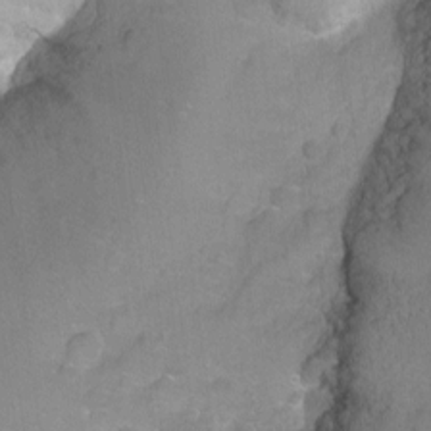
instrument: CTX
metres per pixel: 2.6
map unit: Ht
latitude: -9.2754
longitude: -36.4223
